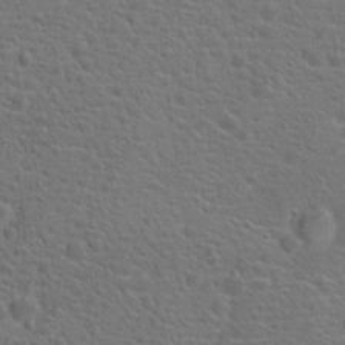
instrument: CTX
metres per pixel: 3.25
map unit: Hto
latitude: 18.4223
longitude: -42.1767
